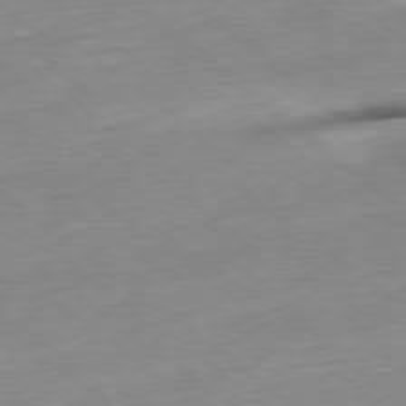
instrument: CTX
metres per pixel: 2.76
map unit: Hpe
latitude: -78.9352
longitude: 11.3132
